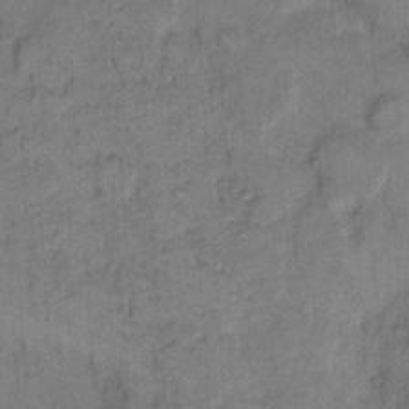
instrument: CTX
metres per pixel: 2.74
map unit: Hto
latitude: 8.6869
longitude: -61.5560
